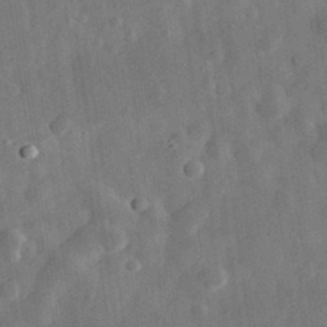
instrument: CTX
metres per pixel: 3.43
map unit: eHh
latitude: 31.3482
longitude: -75.3860
